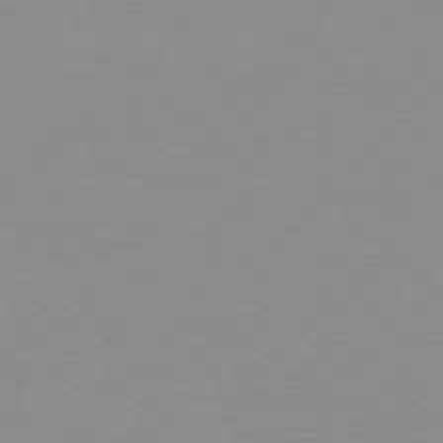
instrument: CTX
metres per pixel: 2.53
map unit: Hpe
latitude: 74.0444
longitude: -127.4616
